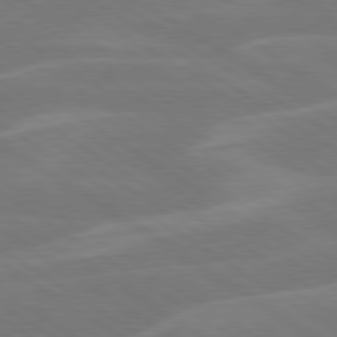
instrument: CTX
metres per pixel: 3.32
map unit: lApd
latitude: 79.7450
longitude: -125.6693
